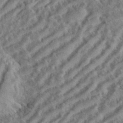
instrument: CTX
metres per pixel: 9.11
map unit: eHh
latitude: 36.4034
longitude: -134.0444
